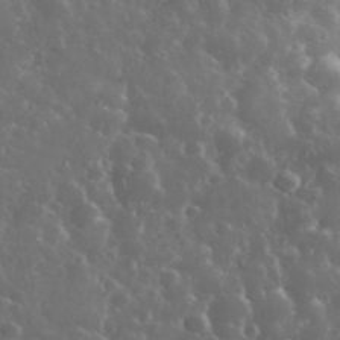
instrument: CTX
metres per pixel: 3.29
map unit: eHh
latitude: 34.2711
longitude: -61.2348
